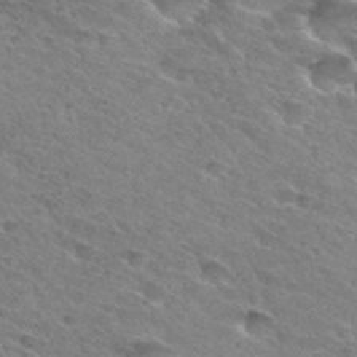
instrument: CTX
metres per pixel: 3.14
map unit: Hto
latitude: 31.6694
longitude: -46.1011
